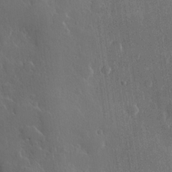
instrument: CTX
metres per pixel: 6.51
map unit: Hve
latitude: 22.9325
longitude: 147.8422
